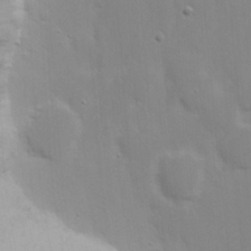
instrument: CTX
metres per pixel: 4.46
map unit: eHh
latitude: 20.0633
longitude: -72.9514
